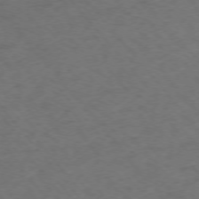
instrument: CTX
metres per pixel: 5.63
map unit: Ap
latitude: -75.8612
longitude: -70.6112
